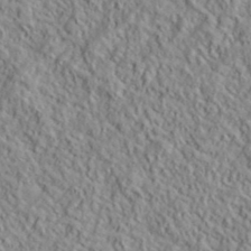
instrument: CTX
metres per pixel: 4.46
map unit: lHvf
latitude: 39.3859
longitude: -90.0822
